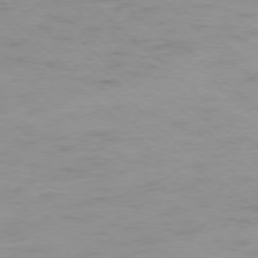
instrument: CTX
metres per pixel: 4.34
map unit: Ap
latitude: -77.5588
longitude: -91.3671
